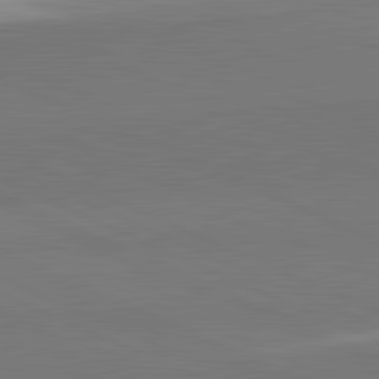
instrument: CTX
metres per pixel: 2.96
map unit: lApd
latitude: 82.0633
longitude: 151.8611
